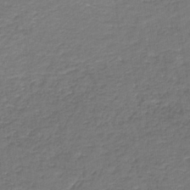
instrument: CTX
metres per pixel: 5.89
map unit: HNb
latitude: -36.7841
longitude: 50.8219
